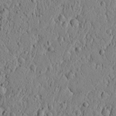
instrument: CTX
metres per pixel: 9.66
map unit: lAvf
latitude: 6.0444
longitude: 165.8234
